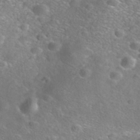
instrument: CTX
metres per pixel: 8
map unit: Nhe
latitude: -41.0864
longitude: -99.8394
